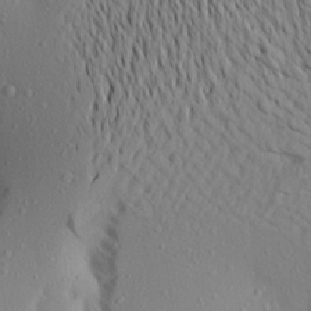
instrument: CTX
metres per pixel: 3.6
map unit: Aa
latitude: 21.4238
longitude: -145.5371
